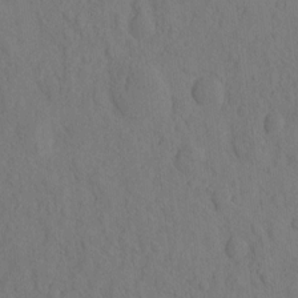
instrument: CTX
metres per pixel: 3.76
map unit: eHh
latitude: -2.0472
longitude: 18.4629
